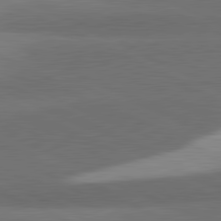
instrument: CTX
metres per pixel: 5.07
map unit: lApd
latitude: 81.5371
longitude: 139.9745
